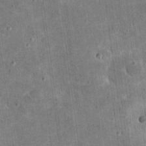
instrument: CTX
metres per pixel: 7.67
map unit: eHh
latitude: 21.2348
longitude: -63.5560
